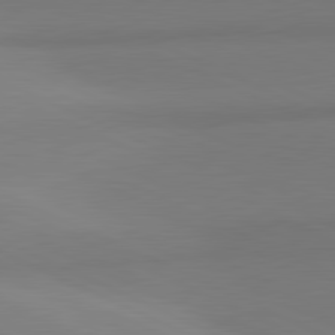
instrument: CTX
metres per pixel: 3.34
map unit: lApd
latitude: 81.3293
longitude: 144.4818
